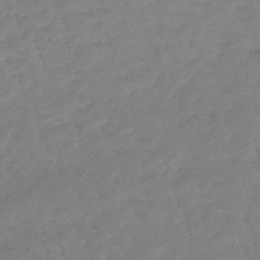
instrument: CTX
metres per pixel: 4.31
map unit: eHb
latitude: -46.2928
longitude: 83.0297
